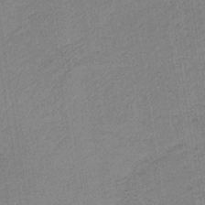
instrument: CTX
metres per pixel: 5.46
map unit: HNb
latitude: -33.9367
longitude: 62.8030
